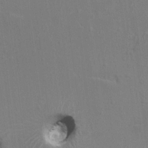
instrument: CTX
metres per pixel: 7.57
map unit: HNhu
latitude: 7.8205
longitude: -4.1389
